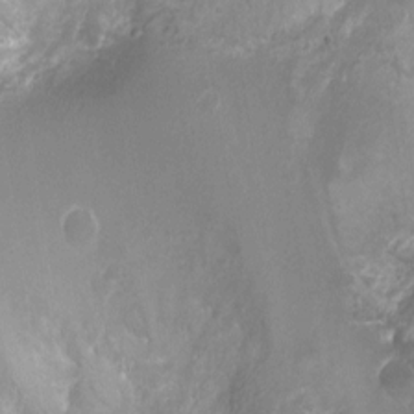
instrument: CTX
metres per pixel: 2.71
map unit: Ht
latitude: -2.2172
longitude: -16.4790
